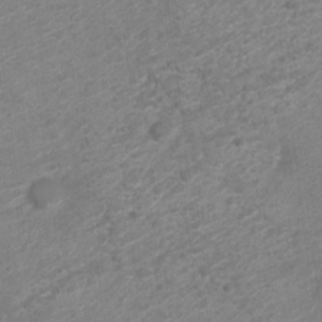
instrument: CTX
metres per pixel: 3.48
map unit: Nve
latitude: -18.8786
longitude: 107.0298
